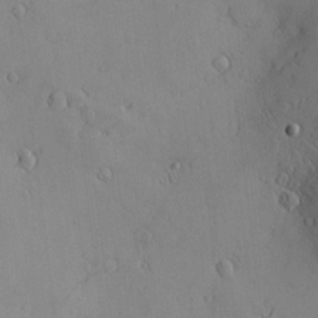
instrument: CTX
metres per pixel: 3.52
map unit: Nve
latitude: -8.5196
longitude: 173.6155
